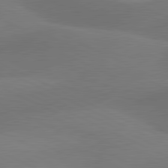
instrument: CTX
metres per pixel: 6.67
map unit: lApd
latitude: 81.0647
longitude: 126.0283
